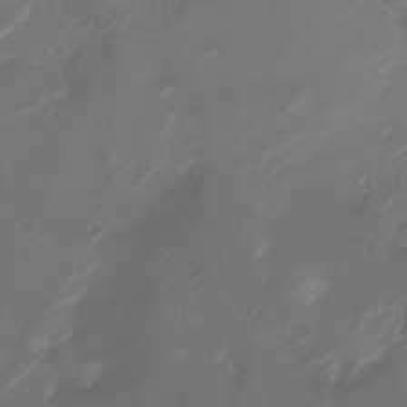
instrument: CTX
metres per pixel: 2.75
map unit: Ht
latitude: -2.3306
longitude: -19.4804
